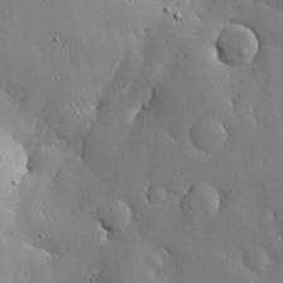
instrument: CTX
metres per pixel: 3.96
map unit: lHvf
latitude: 18.5545
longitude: -114.3278
